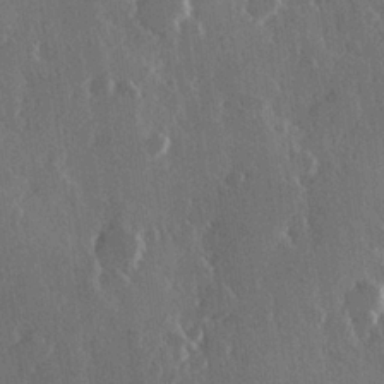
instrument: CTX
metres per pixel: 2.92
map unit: Hve
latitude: 23.0269
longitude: 147.5021
